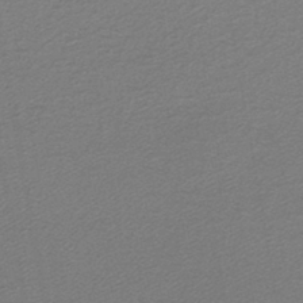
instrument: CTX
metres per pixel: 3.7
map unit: lHb
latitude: -42.0472
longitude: 62.2361
